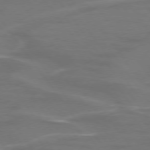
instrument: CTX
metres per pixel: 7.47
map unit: lApd
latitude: 74.7435
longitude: -62.3656
